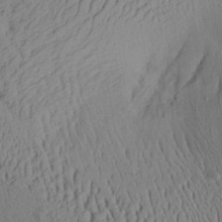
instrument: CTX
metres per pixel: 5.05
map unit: Aa
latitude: 27.8017
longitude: -135.2348
